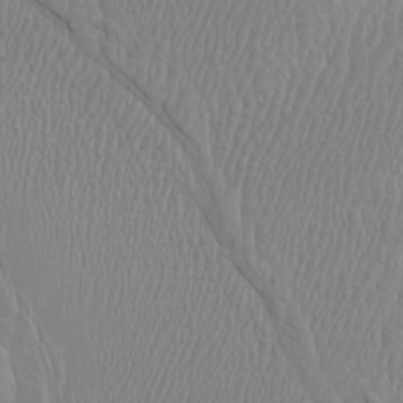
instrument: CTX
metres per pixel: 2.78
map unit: Htu
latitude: -6.7463
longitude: -69.5182
